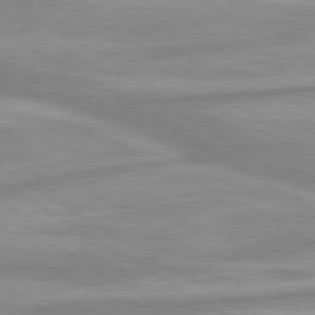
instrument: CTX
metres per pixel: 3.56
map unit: lApd
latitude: 80.1389
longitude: -172.5167
